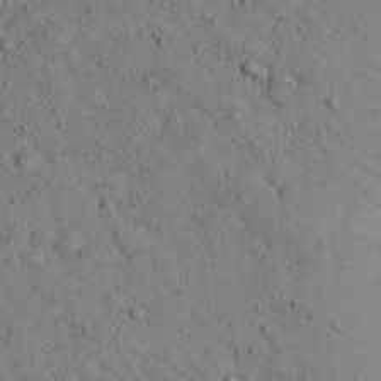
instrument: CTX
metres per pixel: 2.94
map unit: Aa
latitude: 22.3278
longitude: -139.5749
